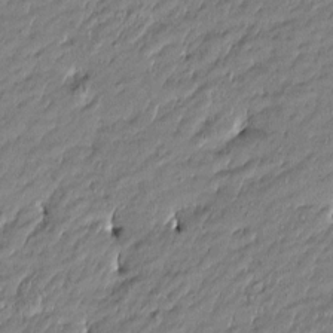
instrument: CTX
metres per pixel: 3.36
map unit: Htu
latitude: -5.5777
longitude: 177.1053
